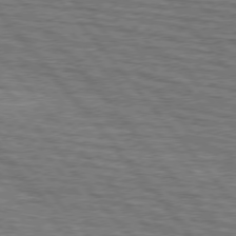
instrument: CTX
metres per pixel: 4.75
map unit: lApd
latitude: 75.9528
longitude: -76.3656
